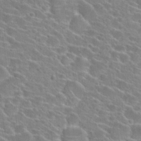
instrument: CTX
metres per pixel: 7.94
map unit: Hto
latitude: 24.4034
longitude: -45.0458
